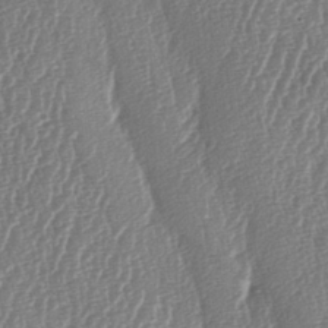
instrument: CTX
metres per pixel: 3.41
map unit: lAa
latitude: -6.7274
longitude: -129.5749
